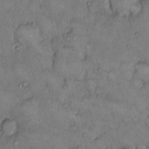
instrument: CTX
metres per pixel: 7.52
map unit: Hto
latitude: 10.9136
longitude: -58.3278
